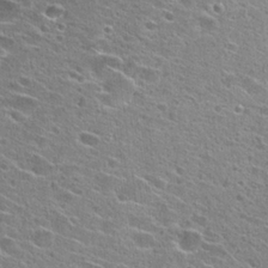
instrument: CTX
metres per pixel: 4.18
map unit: Hto
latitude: 25.6504
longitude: -44.1766
